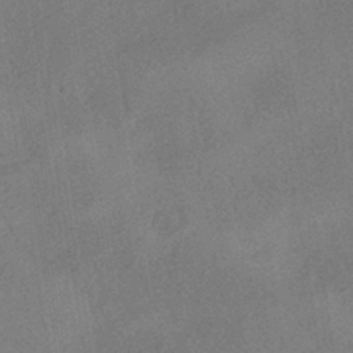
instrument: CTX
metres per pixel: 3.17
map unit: HNhu
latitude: -40.5574
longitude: 98.2550
